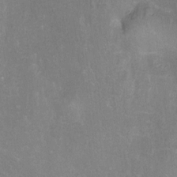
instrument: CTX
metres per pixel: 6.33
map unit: Nhu
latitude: -10.9920
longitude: -36.3279
